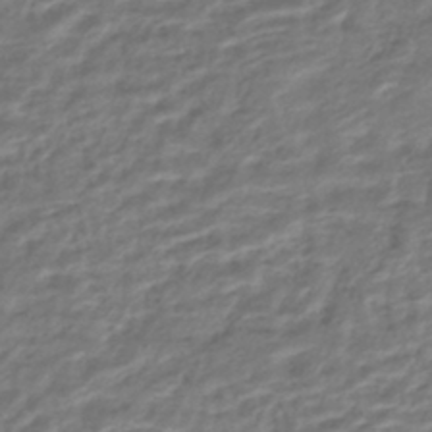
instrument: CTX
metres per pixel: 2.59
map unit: HNhu
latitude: -44.3684
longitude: 102.5007
